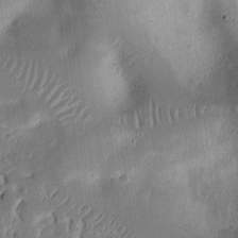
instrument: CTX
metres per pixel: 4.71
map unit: Ht
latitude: 11.0081
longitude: -74.7246
